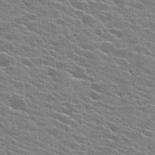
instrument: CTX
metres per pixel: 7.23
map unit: Hto
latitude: 25.2725
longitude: -42.4223
